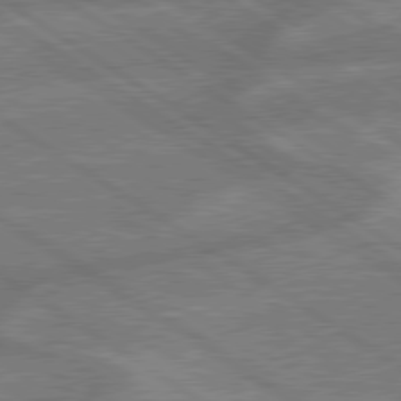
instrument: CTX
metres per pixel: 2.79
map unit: lApd
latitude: 79.3671
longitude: -165.3860
